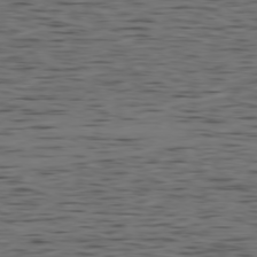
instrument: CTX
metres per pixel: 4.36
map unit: Ap
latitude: -79.2376
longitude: -63.2159
